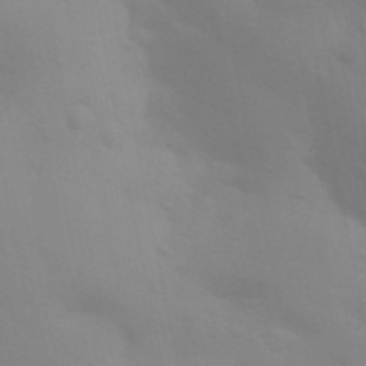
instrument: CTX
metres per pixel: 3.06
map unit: Aa
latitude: 32.5924
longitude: -145.3481
